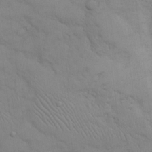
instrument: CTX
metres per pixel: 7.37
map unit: eHh
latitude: 16.9892
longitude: -62.7058
